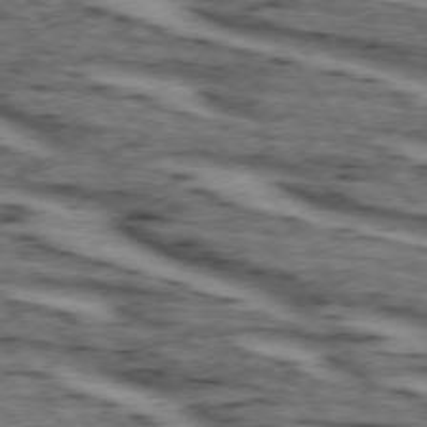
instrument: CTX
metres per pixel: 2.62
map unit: lApd
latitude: 73.6883
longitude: -73.2537
